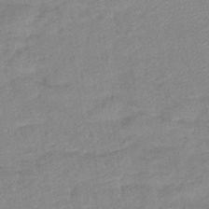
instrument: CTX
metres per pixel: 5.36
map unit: eHb
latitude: -40.3684
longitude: 79.4076
